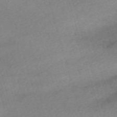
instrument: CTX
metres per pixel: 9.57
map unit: eHh
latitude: -61.7667
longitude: 53.2753
